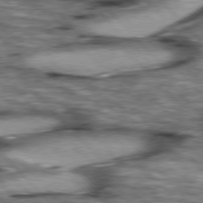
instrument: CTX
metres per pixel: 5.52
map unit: lApd
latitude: 76.7057
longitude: -50.0822
